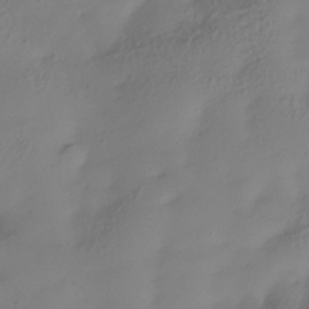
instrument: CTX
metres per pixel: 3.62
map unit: Hve
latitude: -31.0108
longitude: 89.6533
